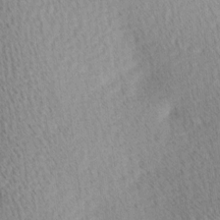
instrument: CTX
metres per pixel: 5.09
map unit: Ave
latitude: 10.7435
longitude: -107.2348
